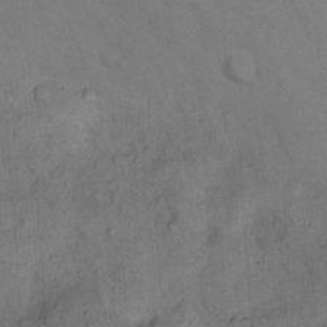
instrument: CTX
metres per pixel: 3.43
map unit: Nhu
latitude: 8.0822
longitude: -24.5356
